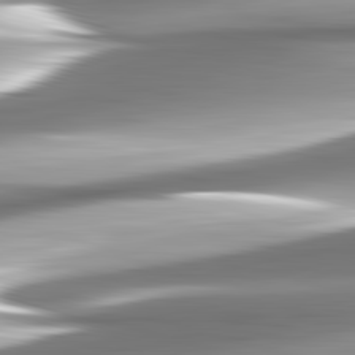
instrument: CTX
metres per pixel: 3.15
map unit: lApd
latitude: 82.8380
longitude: -140.0822
